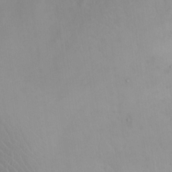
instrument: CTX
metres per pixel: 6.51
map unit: eHh
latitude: 11.8583
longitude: -61.5749
